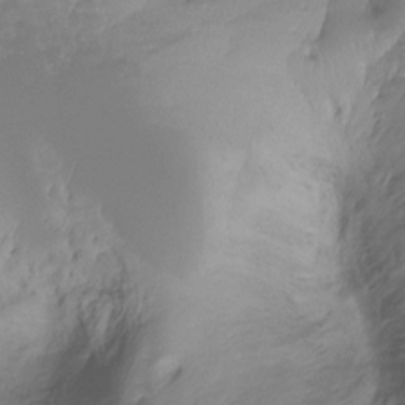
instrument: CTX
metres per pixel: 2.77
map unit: Ht
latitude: -13.1998
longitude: -45.0647
